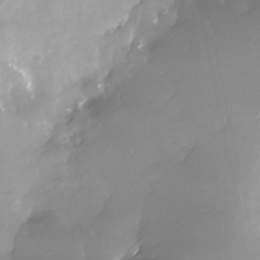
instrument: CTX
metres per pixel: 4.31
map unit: Nhe
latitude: -28.2928
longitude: -109.6882
